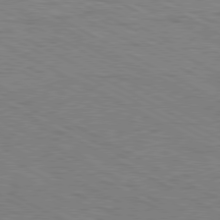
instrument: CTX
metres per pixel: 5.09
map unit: Hpe
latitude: -81.3132
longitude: 17.1054
